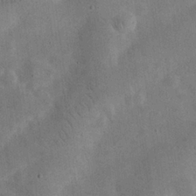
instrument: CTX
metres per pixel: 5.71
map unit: eHh
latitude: 25.0269
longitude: -68.5546
